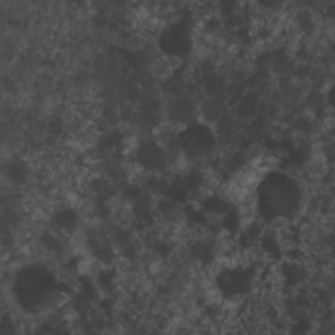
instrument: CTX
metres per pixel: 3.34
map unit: Htu
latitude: -5.0486
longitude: 156.5763
